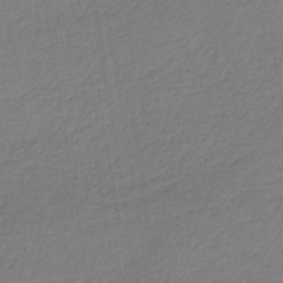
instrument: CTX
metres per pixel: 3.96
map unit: HNb
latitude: -37.1431
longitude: 57.7288
